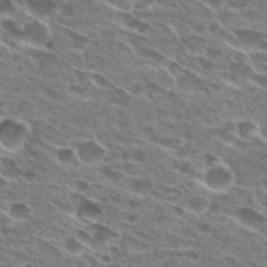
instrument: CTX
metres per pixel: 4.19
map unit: Hto
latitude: 27.5560
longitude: -43.4049
